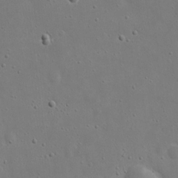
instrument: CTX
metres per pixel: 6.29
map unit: eHh
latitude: 18.1766
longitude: -71.3481
